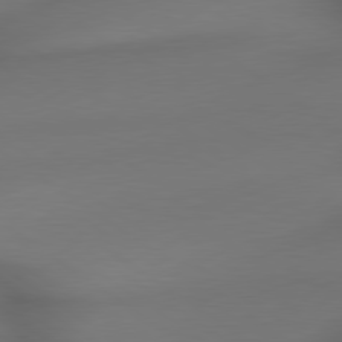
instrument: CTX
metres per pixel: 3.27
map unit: lApd
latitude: 79.3671
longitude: -174.3845
